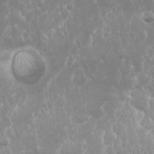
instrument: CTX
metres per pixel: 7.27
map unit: Nhu
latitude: 24.0633
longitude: -59.4804
